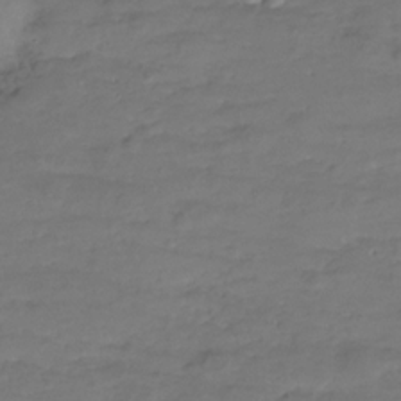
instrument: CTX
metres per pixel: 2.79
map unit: Hve
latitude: -27.6910
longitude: 91.3888
